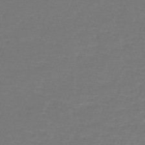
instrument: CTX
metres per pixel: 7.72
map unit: lHb
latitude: -43.4832
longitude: 56.6140
